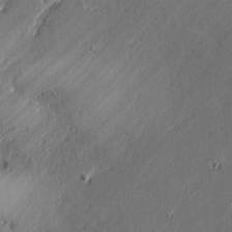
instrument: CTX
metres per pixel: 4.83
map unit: lAvf
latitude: -0.3685
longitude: -107.5182
